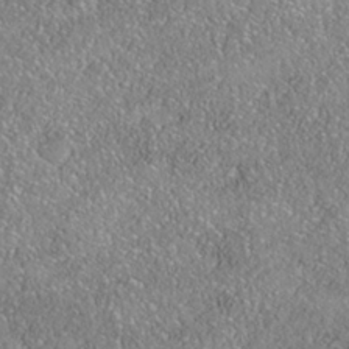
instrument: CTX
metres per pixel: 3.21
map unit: Nhe
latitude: -38.3873
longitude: 137.7855
